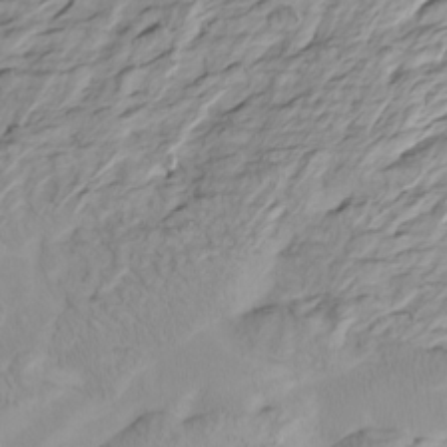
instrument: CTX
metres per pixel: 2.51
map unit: Htu
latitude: -7.1053
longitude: -69.8016
